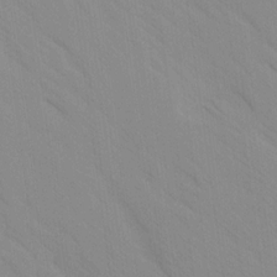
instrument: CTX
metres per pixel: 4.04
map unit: Ave
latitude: -1.2376
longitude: -112.4223
